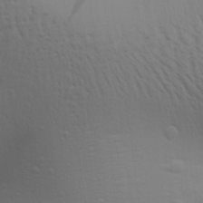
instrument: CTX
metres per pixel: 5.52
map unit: Aa
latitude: 29.2159
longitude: -139.1592
